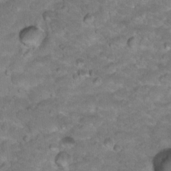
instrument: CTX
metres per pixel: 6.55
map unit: Hto
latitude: 18.1766
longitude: -35.7638
